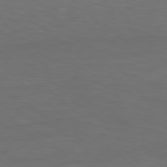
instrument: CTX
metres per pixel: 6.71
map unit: Hpe
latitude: 77.7260
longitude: -125.4615
